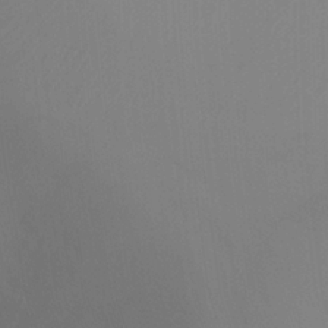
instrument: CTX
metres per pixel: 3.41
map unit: Ht
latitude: -8.7463
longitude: -31.1781
